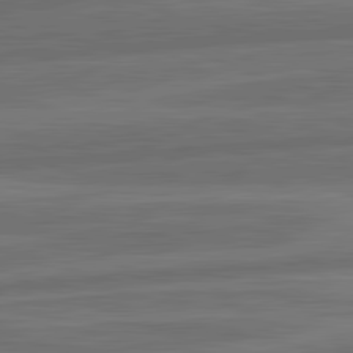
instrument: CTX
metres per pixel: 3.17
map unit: lApd
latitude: 82.0822
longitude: -171.9339
